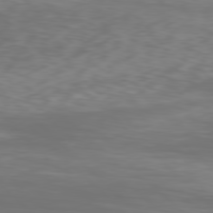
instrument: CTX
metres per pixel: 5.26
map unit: Hpe
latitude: 77.6882
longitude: -168.1389
